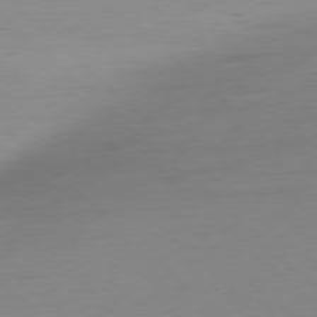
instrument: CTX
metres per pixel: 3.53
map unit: Ap
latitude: -77.8989
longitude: -70.5546
